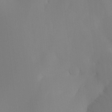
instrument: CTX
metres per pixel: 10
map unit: Ht
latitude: -13.4643
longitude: -50.4790
